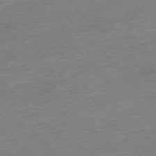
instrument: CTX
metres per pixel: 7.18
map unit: Ap
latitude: -77.0109
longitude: -97.2915
